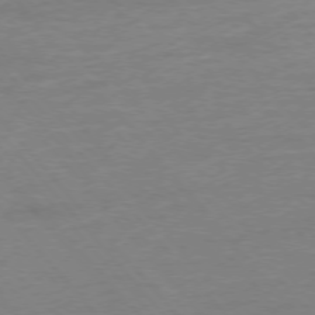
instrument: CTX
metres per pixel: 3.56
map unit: Hpe
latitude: -76.6141
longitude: -15.3671
